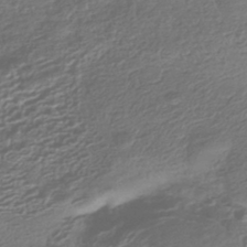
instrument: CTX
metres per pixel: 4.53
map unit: HNhu
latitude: -42.0849
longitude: 99.3698
